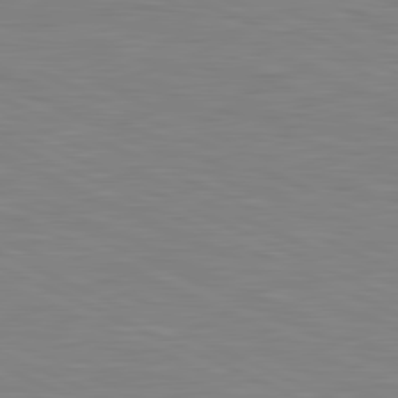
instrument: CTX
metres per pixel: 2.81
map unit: lApd
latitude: 81.4804
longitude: -168.0633
